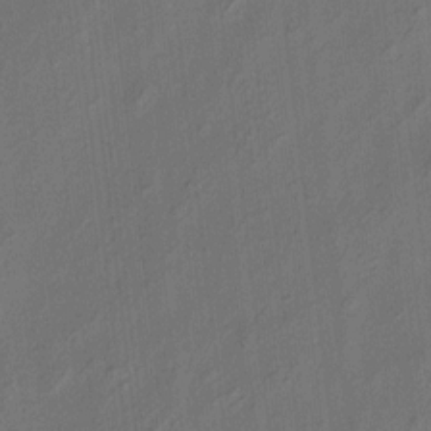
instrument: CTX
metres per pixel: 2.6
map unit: eHh
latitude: 5.8394
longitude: -77.2348
